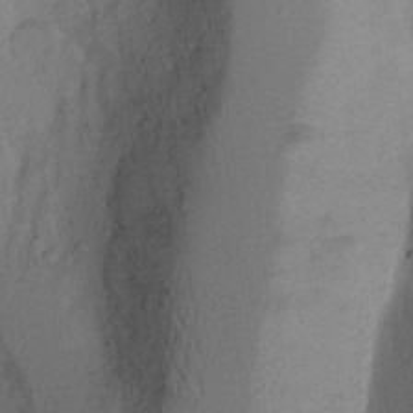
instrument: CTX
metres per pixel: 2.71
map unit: Aa
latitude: 20.2523
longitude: -144.6301
